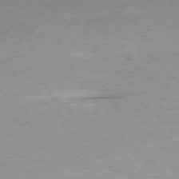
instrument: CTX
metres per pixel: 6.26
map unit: Ap
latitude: -77.6911
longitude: -64.4790
